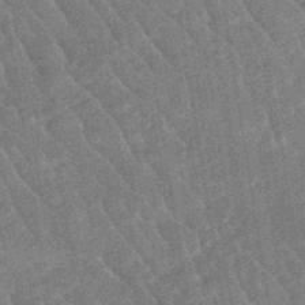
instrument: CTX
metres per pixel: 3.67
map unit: eHb
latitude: -48.5952
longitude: 85.6910
